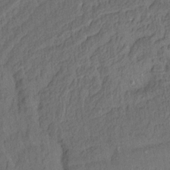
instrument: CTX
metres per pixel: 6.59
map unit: Aa
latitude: 14.1578
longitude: -144.7813
